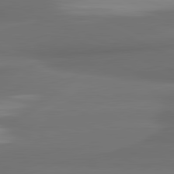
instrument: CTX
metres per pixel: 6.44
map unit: lApd
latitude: 81.7639
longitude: 172.3117
